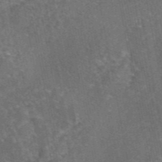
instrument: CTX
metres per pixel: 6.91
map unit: eAb
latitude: 45.7638
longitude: 108.5952
